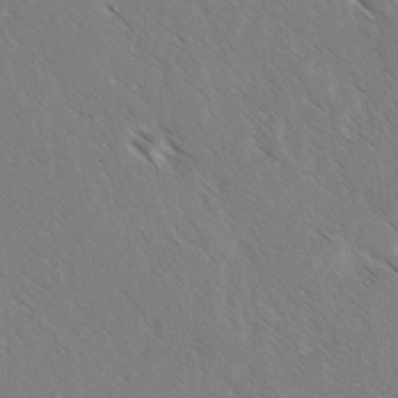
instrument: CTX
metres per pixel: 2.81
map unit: lAvf
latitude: -3.7288
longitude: -113.7072
